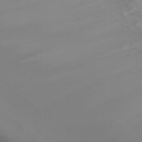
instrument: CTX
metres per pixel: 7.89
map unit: Nhu
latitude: -8.0472
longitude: -84.6491
